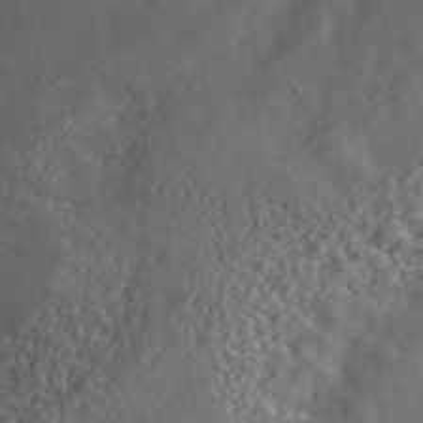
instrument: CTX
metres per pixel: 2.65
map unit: ANa
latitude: 43.7072
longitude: 47.4265
